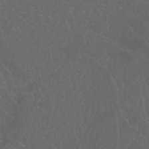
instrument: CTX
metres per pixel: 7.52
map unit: Nhu
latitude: 22.7246
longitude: -65.0836
